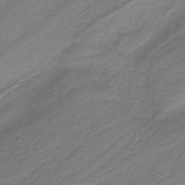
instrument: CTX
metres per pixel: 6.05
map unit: HNb
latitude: -38.3873
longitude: 53.4076
